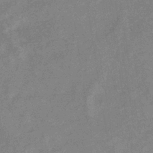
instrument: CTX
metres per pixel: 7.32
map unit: eHb
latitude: -37.7855
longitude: 76.8597
